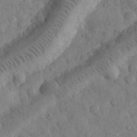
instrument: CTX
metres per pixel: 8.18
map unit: eHh
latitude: 30.8947
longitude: -68.8002
